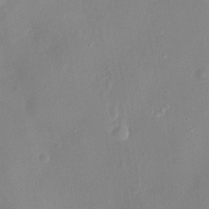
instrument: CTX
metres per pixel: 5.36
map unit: Nhu
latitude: -13.1620
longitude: -39.1403
